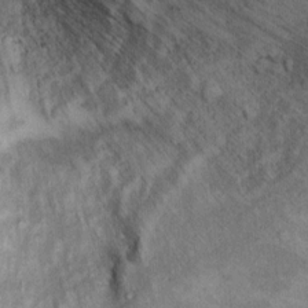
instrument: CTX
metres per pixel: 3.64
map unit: Ht
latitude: 9.3104
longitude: -36.7813
